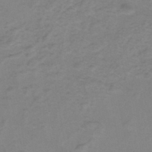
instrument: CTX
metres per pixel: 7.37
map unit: eHh
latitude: -45.7667
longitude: -29.8583
